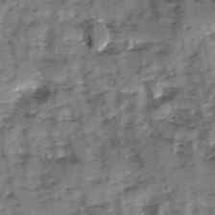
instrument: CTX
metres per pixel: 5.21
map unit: Ave
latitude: 1.2537
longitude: -110.1767
